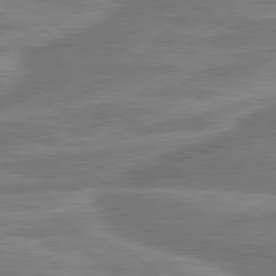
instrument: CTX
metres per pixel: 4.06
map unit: lApd
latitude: 80.9703
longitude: -175.6127
